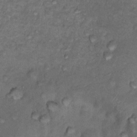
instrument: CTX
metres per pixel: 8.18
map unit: Nhu
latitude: 10.5924
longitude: -26.9325
